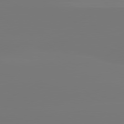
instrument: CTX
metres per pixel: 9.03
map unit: lApd
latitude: 80.7246
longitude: -148.9514
